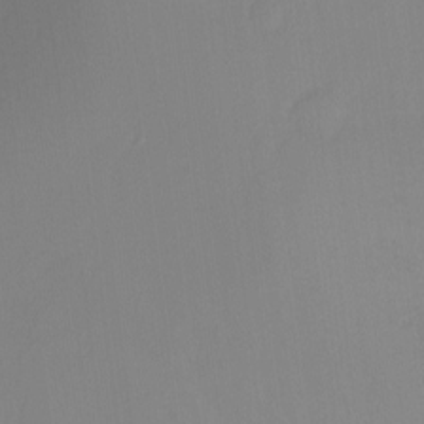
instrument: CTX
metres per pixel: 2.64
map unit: Ht
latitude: -16.1795
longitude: -43.1403
